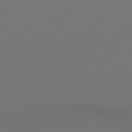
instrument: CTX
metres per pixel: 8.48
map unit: Hpe
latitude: 77.0458
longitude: -132.9514
